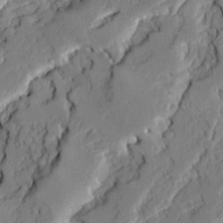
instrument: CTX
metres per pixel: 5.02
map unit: Ave
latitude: 22.3656
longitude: -129.8205
